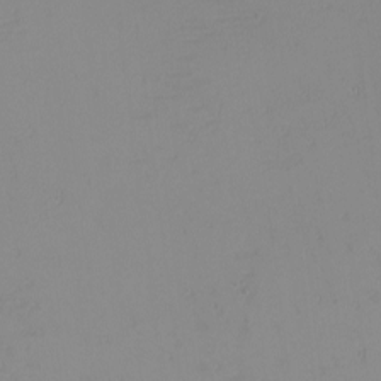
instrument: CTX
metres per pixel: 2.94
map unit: Nhu
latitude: -4.6140
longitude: -81.5182
